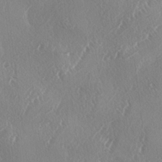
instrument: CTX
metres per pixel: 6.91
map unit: lAa
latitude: -4.5007
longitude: -126.2901
